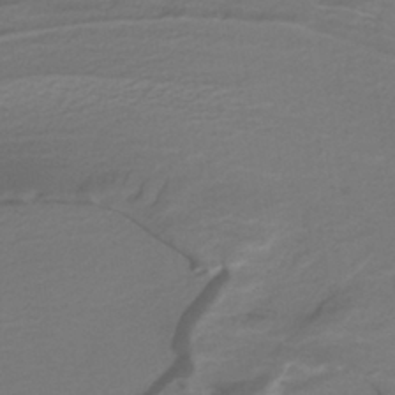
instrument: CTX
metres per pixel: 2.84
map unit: lHb
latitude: -39.1242
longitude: 53.4643
